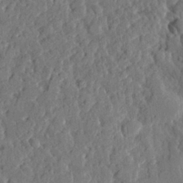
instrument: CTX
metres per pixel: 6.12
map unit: eHh
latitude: 29.9150
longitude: -77.9528
